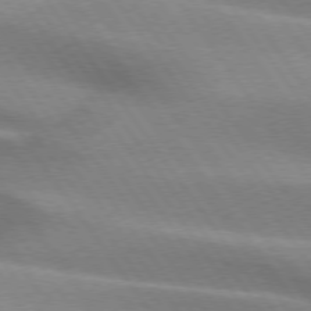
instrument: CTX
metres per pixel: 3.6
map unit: lApd
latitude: 74.8569
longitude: -63.9339
